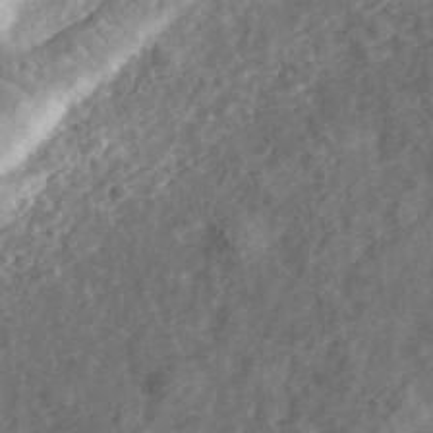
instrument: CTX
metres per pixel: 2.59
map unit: eHh
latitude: 35.8205
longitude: -79.1214
